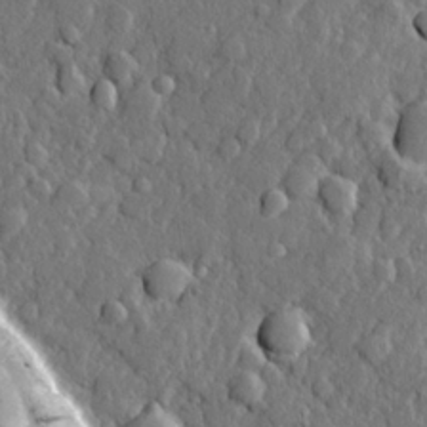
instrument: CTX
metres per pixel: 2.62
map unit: lHvf
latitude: 22.8947
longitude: 143.5021
